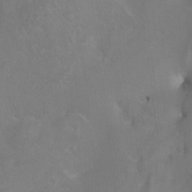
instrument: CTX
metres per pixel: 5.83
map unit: Nhu
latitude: -5.1809
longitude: -92.7057
